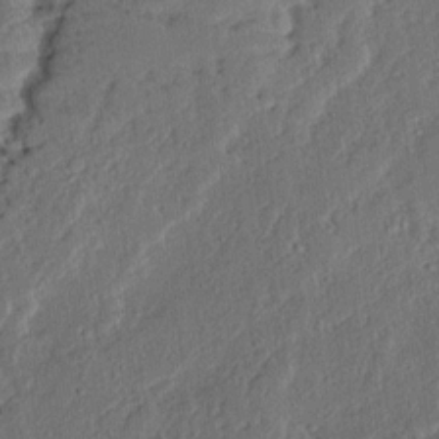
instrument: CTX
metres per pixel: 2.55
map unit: Ave
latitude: 14.5735
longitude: -136.8002
